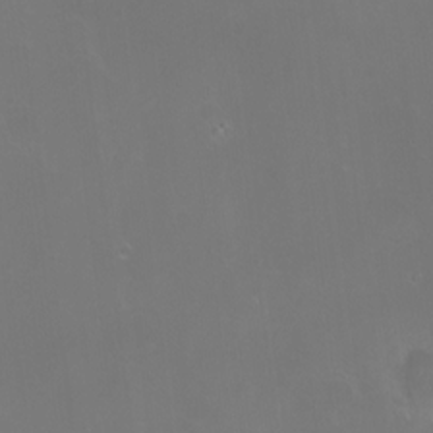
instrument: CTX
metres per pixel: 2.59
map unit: HNhu
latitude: 6.7246
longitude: 6.8030
